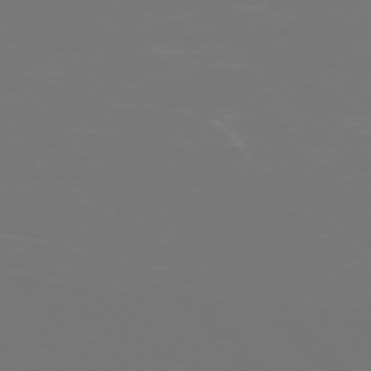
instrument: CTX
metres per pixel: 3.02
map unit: Ap
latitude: -74.6519
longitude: -76.4034
